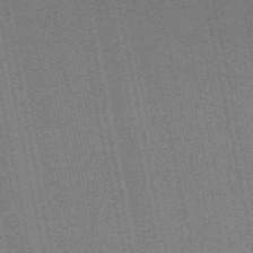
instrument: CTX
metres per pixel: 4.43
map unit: HNb
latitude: -47.5588
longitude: 58.9352
